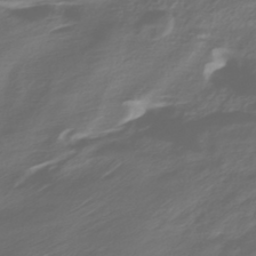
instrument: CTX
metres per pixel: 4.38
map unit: HNhu
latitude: -42.5951
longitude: 102.2362
